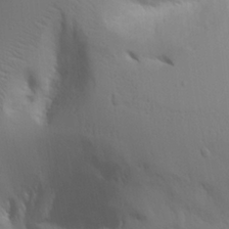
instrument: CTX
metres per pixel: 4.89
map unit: Aa
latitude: 21.4427
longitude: -124.3845
